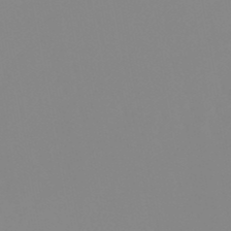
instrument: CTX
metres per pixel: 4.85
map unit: lHb
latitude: -48.4251
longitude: 74.3685
